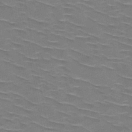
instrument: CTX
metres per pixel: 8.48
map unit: HNb
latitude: -48.1228
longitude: -48.1011
